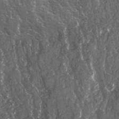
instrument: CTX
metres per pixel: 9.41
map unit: Ave
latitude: 15.6694
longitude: -131.6883
